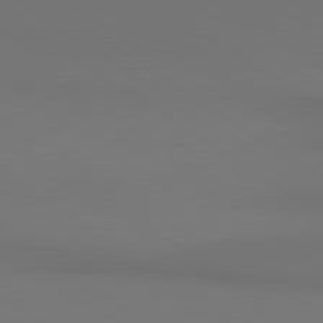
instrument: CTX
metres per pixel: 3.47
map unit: lApd
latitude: 80.8380
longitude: 152.5007
